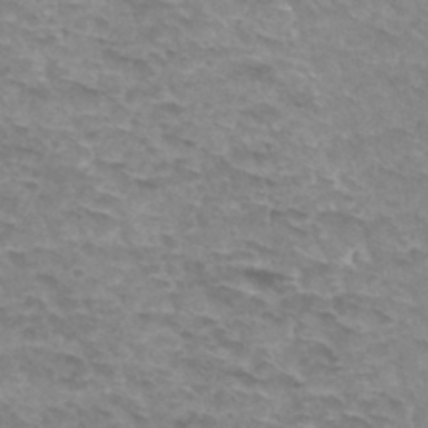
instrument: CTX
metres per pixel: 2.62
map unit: Hto
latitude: 31.7450
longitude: -48.0633
